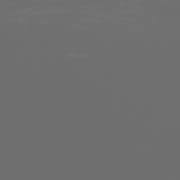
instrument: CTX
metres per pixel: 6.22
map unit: Ap
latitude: -76.1039
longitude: -74.8947
